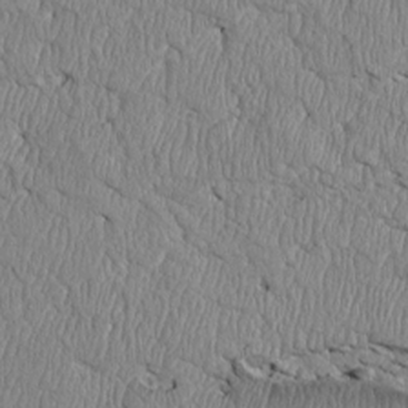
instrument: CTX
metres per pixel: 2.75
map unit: Htu
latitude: 3.8394
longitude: 150.5196
